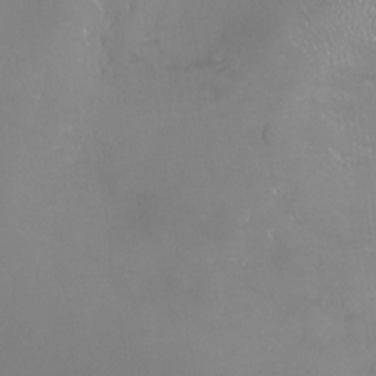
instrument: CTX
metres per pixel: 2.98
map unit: Nhe
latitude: -27.0108
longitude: -111.1592
